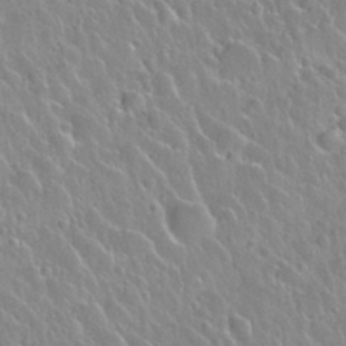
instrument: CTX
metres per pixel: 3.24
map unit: Nhu
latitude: 28.3089
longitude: -54.0255
